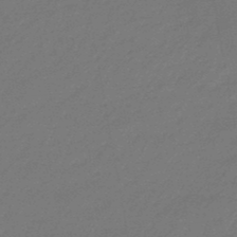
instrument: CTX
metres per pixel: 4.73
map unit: eHb
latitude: -46.9164
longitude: 82.2172
